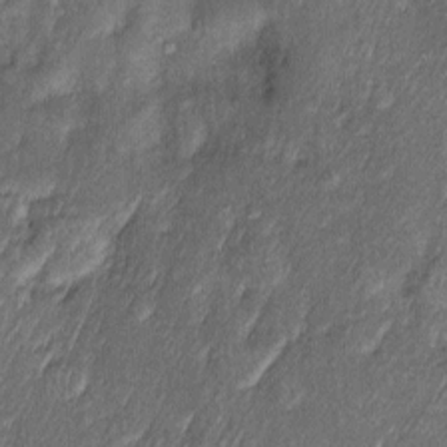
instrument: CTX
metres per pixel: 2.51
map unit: Htu
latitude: -6.6896
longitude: 158.4440
